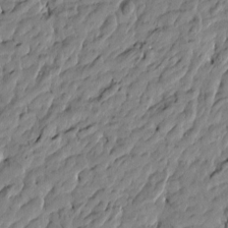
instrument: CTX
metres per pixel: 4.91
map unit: Htu
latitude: -5.7099
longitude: 177.7478
